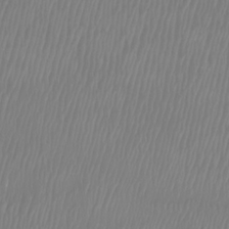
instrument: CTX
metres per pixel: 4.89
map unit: Htu
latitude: -8.8786
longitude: -74.6491
